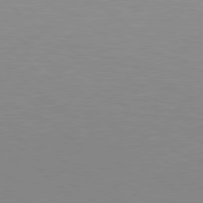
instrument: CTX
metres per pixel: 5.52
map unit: Hpe
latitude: 79.2348
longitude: -148.1389
